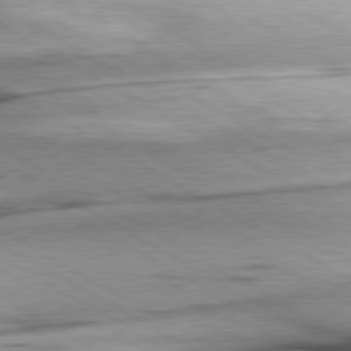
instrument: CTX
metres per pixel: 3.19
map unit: lApd
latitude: 80.2900
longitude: -156.9702
